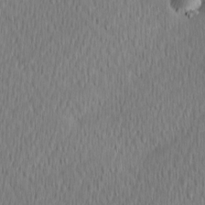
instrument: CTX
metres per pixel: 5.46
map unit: Hve
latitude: 13.3671
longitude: -91.3860
